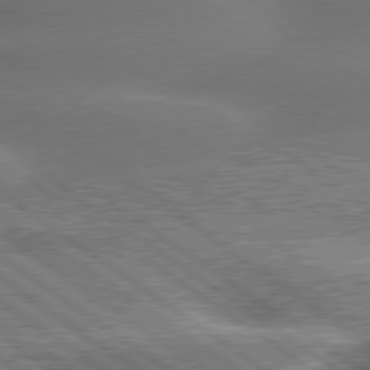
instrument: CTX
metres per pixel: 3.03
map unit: lApd
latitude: 79.7639
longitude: -135.4426
